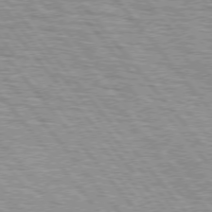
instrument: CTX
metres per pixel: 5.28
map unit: lApd
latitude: 75.2348
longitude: -76.6112
